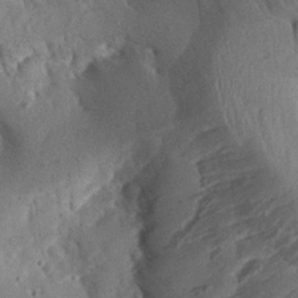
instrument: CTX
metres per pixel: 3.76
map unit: Aa
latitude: 13.3482
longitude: -140.6112
